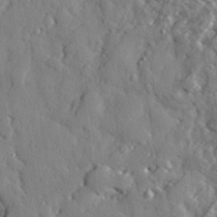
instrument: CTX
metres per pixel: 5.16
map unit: eHh
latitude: 27.6883
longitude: -76.3278
